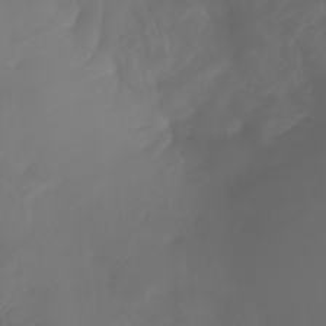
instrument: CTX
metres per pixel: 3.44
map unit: Nhu
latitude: -10.0094
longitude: -70.2333
